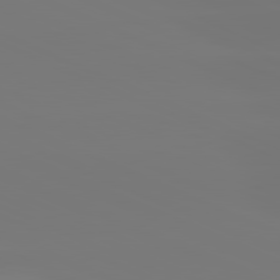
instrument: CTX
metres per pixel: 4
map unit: lApd
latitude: 81.3671
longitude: -149.8394
